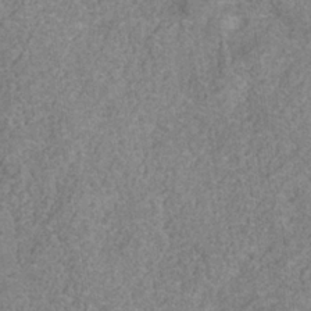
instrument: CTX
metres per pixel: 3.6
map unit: Hve
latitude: -34.6141
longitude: 89.7288
